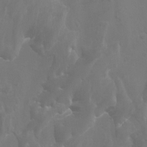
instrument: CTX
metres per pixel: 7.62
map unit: Nhu
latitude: -9.0108
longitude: -71.1214
